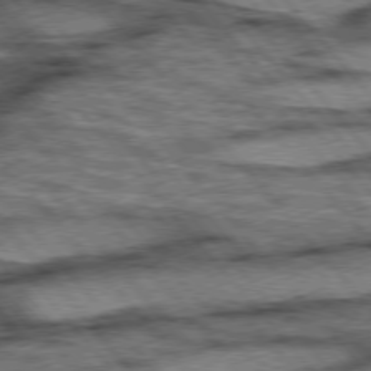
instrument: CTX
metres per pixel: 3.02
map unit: lApd
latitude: 75.7261
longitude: -49.5938
